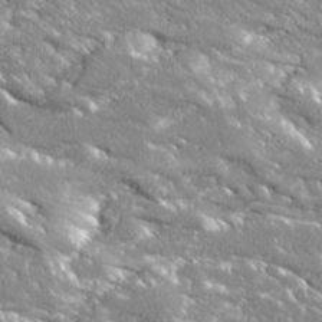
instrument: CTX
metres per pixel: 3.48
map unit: Ave
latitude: 19.5749
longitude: -135.9717
